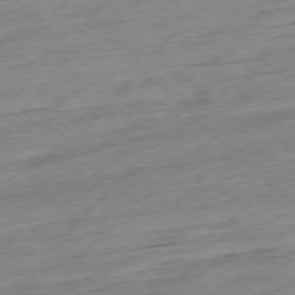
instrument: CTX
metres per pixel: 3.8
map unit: Ap
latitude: -77.4832
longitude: -98.0633
